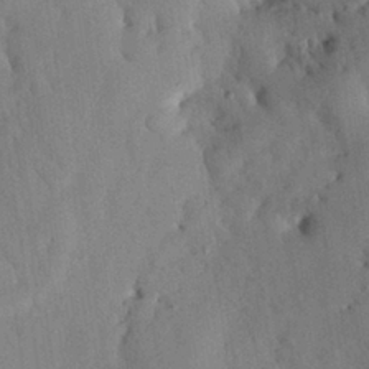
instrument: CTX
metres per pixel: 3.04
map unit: Nhu
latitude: 27.0270
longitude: -71.8772
